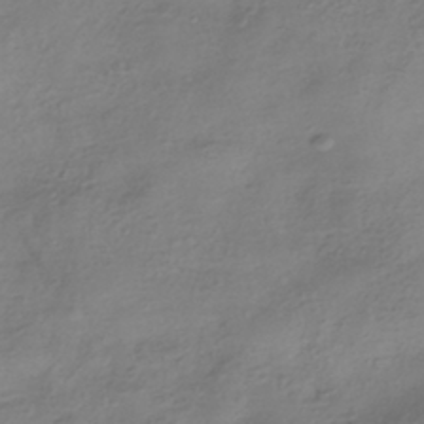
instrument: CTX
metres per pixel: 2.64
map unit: HNhu
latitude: -40.9353
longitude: 99.6344
